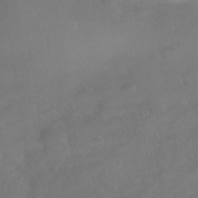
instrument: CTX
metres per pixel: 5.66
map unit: Nhe
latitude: -38.8030
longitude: -118.6868
